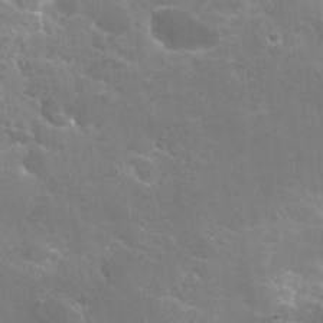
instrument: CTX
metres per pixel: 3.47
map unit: Hto
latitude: 30.0444
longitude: -43.8017
